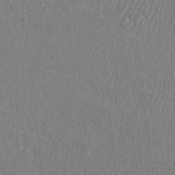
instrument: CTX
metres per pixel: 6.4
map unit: Htu
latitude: -8.9164
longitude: -76.0255
